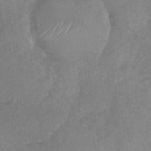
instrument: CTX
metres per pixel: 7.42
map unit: Nhu
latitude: -29.1620
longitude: -63.3482
